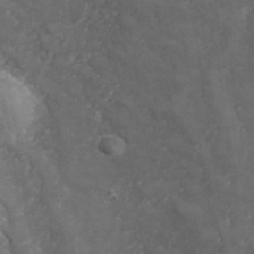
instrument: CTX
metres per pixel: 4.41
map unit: Hve
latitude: 33.3860
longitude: 149.4455
